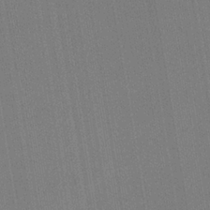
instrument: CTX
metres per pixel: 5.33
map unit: HNb
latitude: -33.1809
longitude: 54.7463
